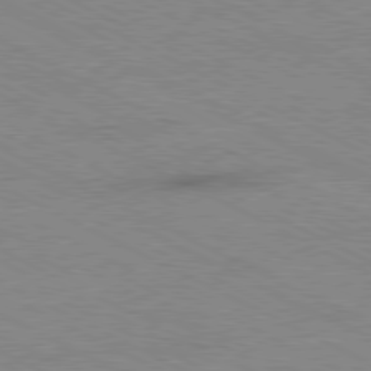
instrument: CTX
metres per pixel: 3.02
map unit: Ap
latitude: -81.2187
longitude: -86.1955
